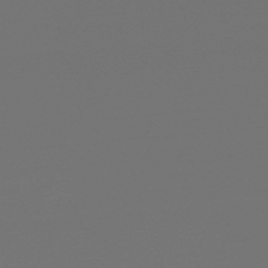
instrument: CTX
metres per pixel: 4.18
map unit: lHb
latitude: -47.6155
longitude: 59.8611
